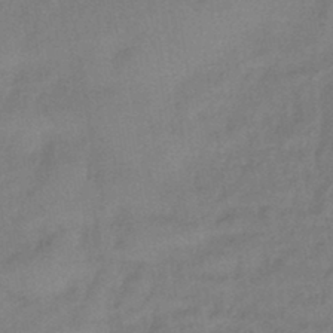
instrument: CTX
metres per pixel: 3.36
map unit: eHb
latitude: -43.0486
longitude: 83.0297
